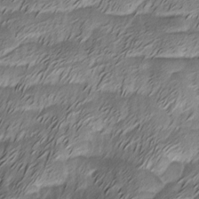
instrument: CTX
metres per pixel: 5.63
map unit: Ave
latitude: -8.3873
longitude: -123.2726
